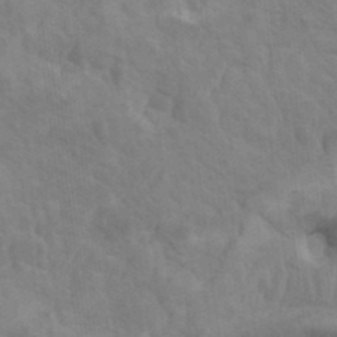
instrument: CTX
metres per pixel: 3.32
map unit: HNhu
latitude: 4.4412
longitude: -2.7057
